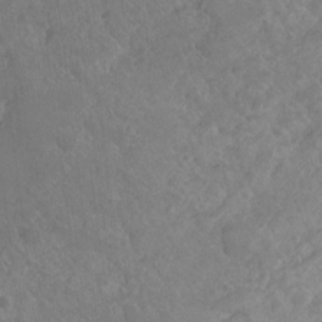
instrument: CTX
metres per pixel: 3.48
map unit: Hto
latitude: -3.0486
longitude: -34.1200
